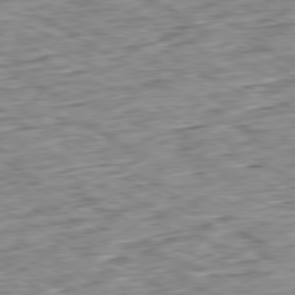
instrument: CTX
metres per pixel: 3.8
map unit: Ap
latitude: -80.5574
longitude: -84.1767
